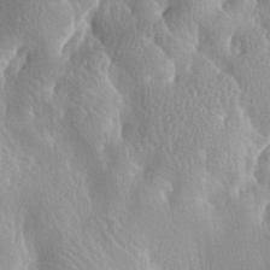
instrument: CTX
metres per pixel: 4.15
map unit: lAa
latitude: -7.1809
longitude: -124.9325
